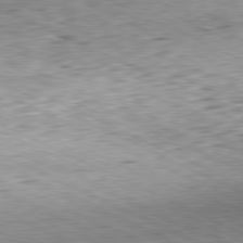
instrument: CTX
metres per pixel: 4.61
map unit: Hpe
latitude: -81.3699
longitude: 10.8219
